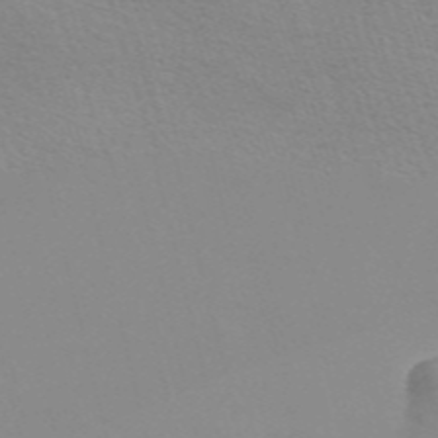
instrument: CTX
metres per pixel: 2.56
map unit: Nve
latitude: -57.1620
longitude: 59.7477
